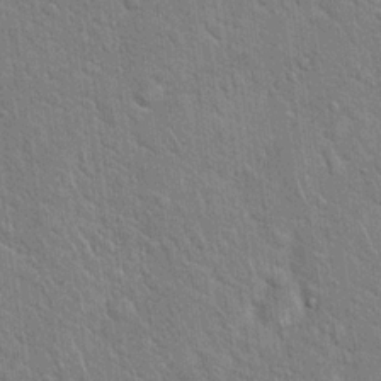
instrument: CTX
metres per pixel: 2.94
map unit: Hto
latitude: 18.1011
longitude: -52.1767
